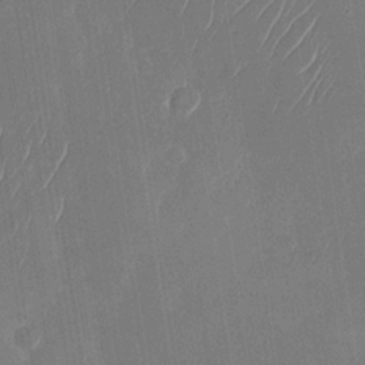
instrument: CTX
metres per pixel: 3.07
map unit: Nhu
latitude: -27.6343
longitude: -64.3845
